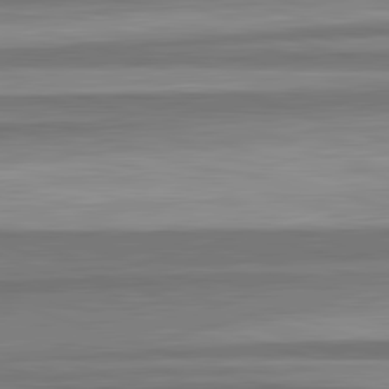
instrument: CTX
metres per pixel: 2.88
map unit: lApd
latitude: 82.6112
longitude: 179.2565
